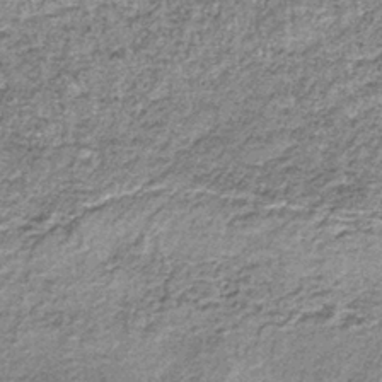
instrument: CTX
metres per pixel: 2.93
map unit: lHb
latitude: -37.6155
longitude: 66.2362
